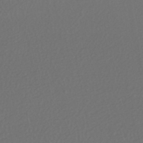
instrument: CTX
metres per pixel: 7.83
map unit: HNhu
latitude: -47.0486
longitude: 103.7667
